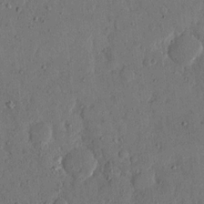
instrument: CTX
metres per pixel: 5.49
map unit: eHh
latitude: 13.6883
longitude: -68.2712
